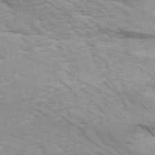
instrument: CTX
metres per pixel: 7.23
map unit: Ave
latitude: 16.8947
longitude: -138.7057
